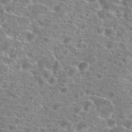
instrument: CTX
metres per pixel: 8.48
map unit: Hto
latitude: 20.0444
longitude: -40.7624
